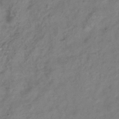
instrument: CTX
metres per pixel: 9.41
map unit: Hve
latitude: -33.8234
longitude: 89.0864
